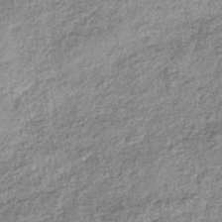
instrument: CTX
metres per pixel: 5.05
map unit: lHb
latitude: -38.7463
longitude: 67.7100
